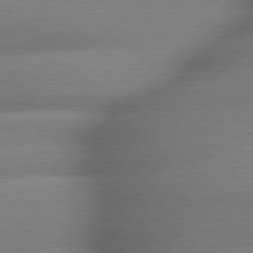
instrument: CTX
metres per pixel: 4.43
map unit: lApd
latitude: 79.3482
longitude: -163.6883
